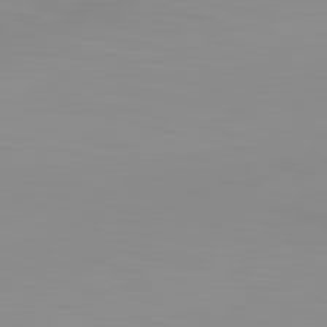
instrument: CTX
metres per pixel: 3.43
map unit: lApd
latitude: 83.1403
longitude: -135.4615
